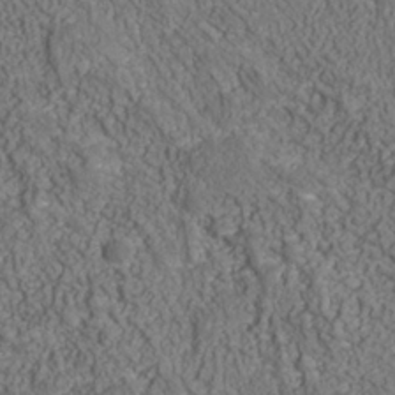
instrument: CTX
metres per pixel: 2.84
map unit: Nhu
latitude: -39.3510
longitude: -84.2523
